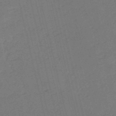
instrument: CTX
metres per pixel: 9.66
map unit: HNb
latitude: -54.8030
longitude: -39.6883
